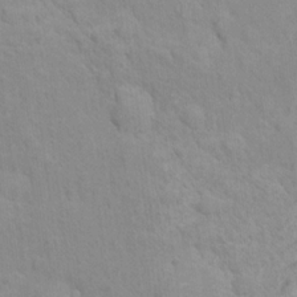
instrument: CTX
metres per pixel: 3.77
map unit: Nhu
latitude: 16.5357
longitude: -33.0270
